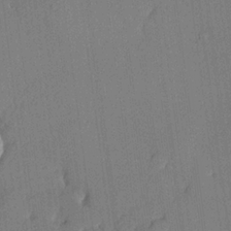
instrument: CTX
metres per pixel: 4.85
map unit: lHvf
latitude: 21.2348
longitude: 144.4818
